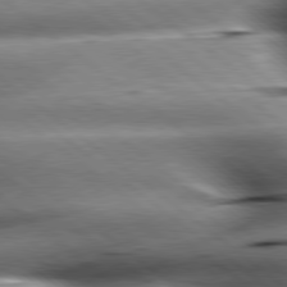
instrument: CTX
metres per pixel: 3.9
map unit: lApd
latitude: 79.3104
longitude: -140.7057
